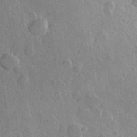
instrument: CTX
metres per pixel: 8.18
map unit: Hve
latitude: 23.6127
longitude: 149.3510
